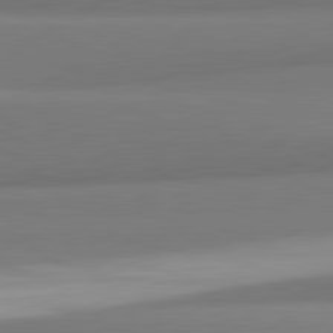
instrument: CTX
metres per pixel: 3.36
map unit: lApd
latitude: 82.1199
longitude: 172.4629
